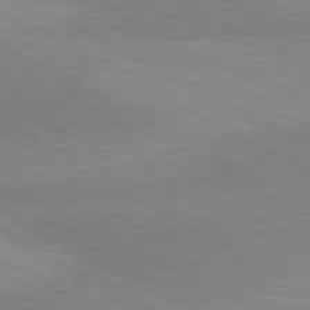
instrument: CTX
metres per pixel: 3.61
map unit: lApd
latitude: 80.6490
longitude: 124.4629
